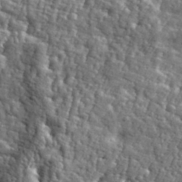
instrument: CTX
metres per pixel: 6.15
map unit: eHh
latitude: 35.5371
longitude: -80.6301
